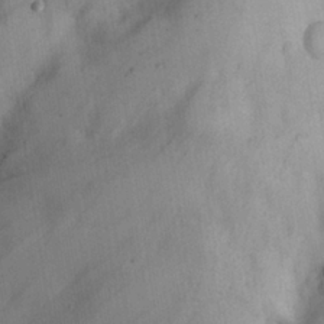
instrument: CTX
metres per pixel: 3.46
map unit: eHh
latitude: 26.3845
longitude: -65.4804
